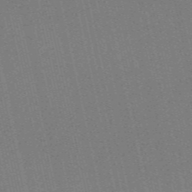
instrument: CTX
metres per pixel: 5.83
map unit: HNb
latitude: -55.7100
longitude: -42.3089
